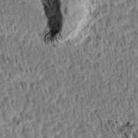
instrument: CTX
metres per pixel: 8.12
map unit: Aa
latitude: 14.4601
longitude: -143.8583
